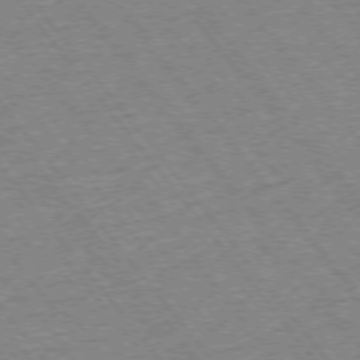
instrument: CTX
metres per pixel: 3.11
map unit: Ap
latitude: -75.3699
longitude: -87.3481
